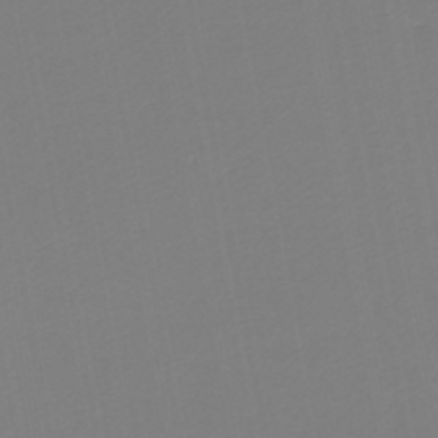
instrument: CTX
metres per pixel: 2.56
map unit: lHb
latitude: -46.4062
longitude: 74.2173
